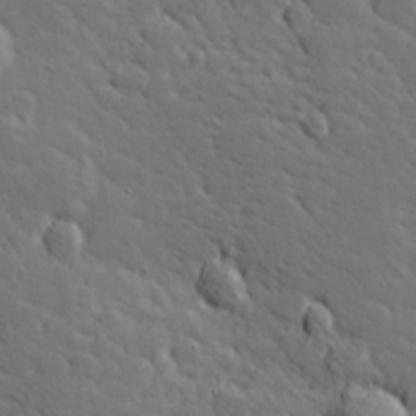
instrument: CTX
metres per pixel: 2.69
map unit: Hve
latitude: 26.4979
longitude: 144.1795
